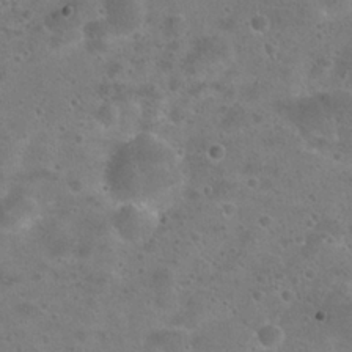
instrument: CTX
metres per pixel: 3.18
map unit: Hto
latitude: 23.0458
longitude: -48.3278
